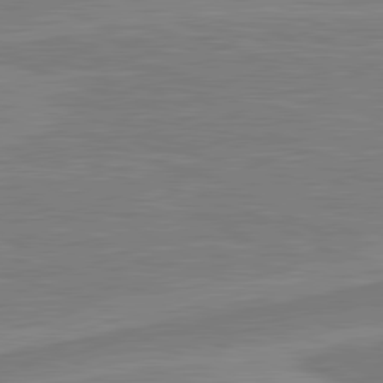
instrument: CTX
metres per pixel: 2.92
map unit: lApd
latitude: 81.2915
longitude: 171.6155
